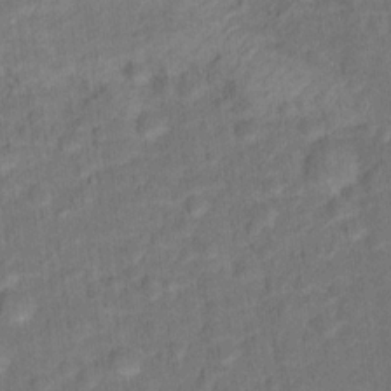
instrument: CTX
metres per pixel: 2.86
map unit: Hto
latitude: 15.5372
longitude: -39.5938
